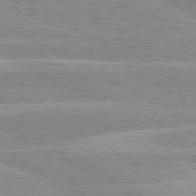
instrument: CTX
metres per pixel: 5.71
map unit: lApd
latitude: 80.2522
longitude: -124.7624
